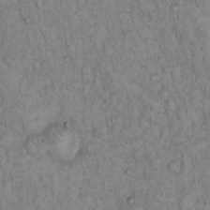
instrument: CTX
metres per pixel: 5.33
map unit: Hto
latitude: 13.6883
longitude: -57.3103
